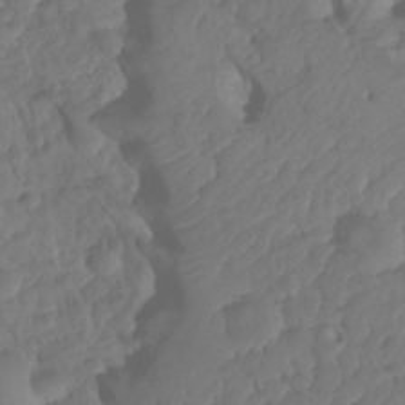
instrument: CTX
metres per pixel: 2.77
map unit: HNhu
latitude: -24.8408
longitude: 50.1984
